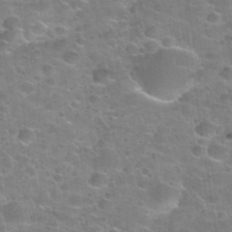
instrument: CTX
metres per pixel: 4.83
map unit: Nhu
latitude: 31.5938
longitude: -53.2915
